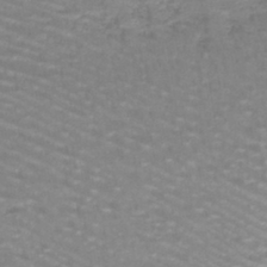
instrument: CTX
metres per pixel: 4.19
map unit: lHb
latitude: -41.7100
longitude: 58.3117
